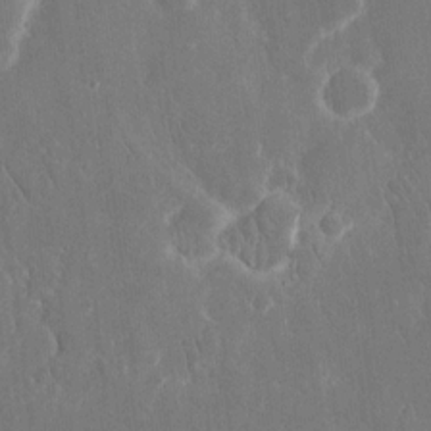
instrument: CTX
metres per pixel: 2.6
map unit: eHh
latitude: 15.7639
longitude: -72.9325
